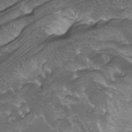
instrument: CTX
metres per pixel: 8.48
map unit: Htu
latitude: -13.3699
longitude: -70.0444
